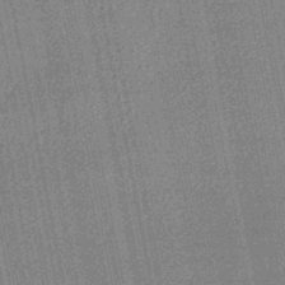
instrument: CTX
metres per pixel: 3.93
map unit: lHb
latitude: -46.0283
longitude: 68.6518
